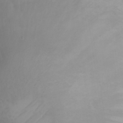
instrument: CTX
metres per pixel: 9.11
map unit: eHh
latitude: 24.3656
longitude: -64.1200
